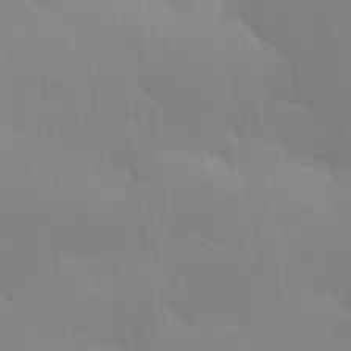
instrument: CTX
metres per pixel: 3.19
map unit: Hve
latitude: 24.9891
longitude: -91.2726
